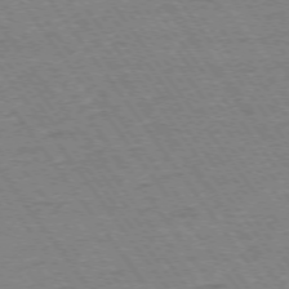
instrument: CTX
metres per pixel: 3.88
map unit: Ap
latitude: -74.9164
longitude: -83.0458
